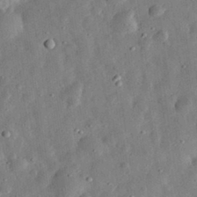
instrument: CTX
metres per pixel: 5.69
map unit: eHh
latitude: 32.4412
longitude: -76.3656
